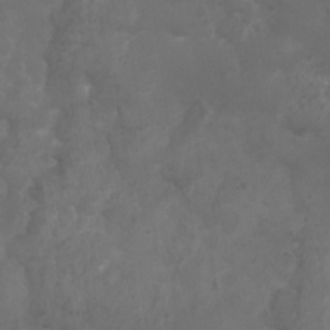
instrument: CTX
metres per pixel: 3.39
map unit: Nhu
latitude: 3.3292
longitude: -15.0270
